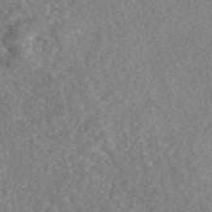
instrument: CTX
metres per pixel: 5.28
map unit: eAb
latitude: 45.7449
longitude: 107.2943
